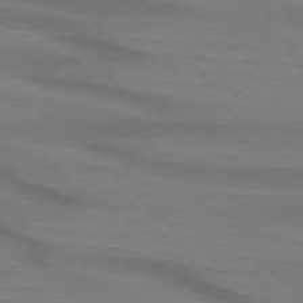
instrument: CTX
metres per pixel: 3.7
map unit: lApd
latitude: 74.1200
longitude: -65.1592
